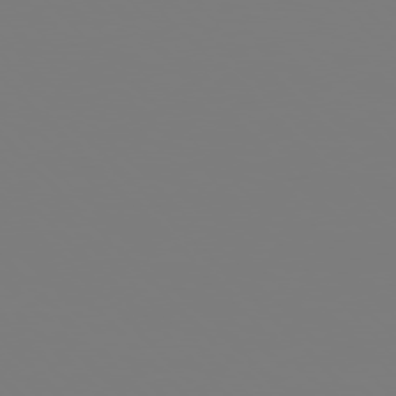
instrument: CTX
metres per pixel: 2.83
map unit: Hpe
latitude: 77.3292
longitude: -136.0633
